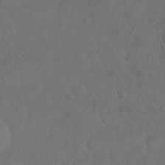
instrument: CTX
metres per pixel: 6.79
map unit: Nhu
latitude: 27.3293
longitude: -65.3293
